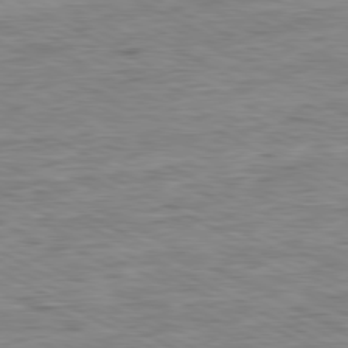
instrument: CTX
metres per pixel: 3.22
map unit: Ap
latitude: -80.7274
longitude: -76.4223
